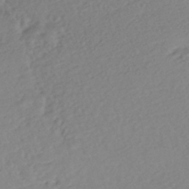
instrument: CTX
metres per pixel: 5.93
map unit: Nhe
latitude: -46.7463
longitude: -172.5545
